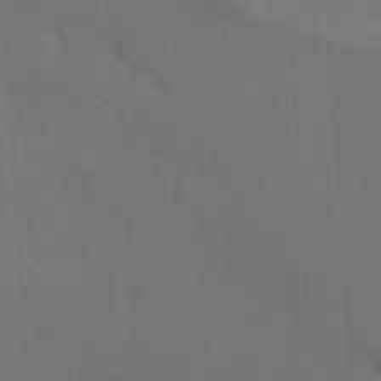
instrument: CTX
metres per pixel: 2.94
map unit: Hto
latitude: -8.4629
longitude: -48.1389
